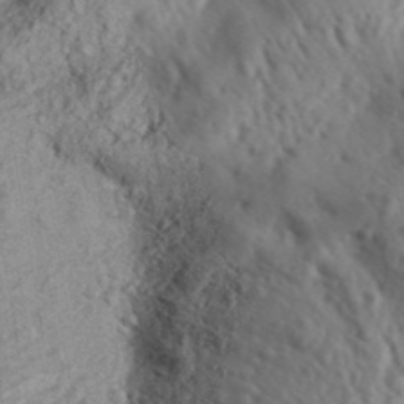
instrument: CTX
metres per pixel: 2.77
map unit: Aa
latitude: 31.8584
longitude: -136.5735
